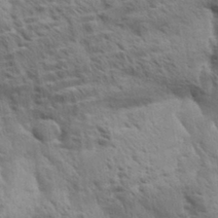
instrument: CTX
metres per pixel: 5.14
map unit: Aa
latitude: 33.1403
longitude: -140.9324
